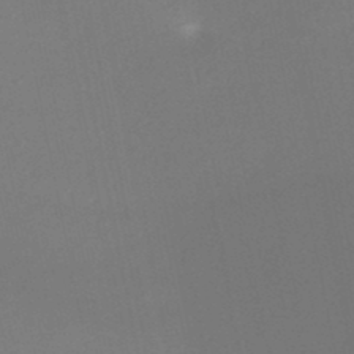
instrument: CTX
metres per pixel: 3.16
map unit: HNb
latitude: -46.8597
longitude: -44.8569
